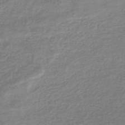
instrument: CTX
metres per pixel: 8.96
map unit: lHb
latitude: -44.5385
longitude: 69.5399
